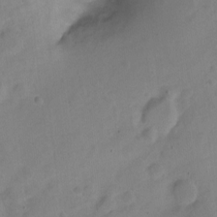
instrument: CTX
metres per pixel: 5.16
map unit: Hto
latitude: -7.1053
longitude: -47.0081
